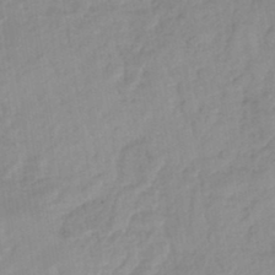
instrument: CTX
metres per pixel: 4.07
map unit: eHb
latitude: -45.9556
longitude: 85.1431
